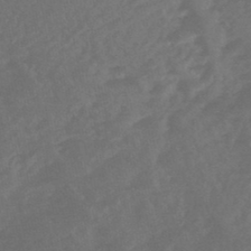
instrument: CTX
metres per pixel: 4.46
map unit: HNhu
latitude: -46.3117
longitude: 91.5399
